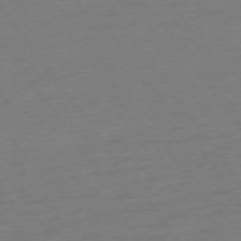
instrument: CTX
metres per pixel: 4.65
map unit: Ap
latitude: -74.9542
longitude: -80.8758
